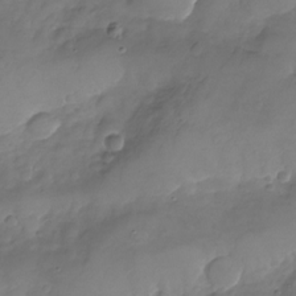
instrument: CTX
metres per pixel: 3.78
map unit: Nhu
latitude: -23.9367
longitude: -56.9135
